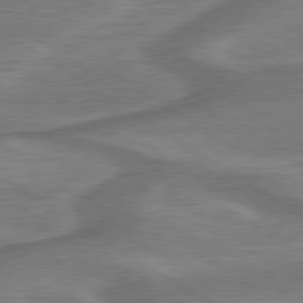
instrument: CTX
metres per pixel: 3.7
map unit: lApd
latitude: 79.8395
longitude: 172.8975
